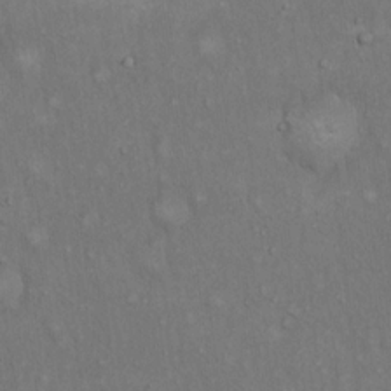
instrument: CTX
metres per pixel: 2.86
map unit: Hto
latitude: 15.2726
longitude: -60.8380
